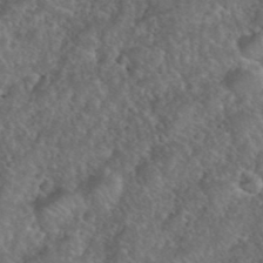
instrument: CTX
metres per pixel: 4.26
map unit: eHh
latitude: 39.9906
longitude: -58.2523
